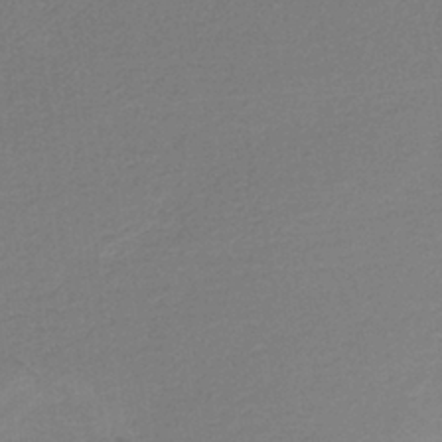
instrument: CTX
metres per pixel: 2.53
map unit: HNb
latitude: -36.5762
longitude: 58.1038
